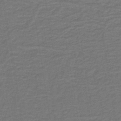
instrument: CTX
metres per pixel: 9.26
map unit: lHb
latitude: -42.7085
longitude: 53.5966
